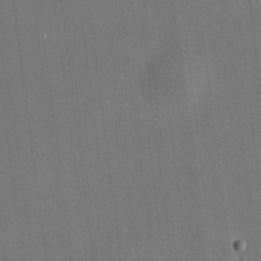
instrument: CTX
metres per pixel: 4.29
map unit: HNhu
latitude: 10.5546
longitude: 10.5952
